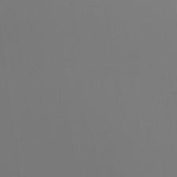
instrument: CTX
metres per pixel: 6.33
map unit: Ht
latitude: -4.4818
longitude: -60.7624
